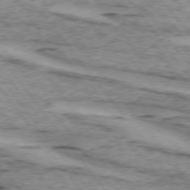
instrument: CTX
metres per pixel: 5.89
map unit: lApd
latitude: 74.1578
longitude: -76.5356
